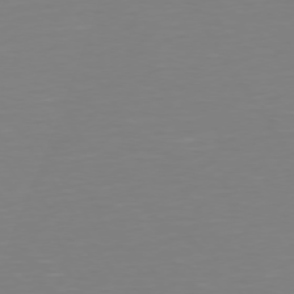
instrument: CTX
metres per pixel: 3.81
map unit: Hpe
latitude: 72.8191
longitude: -122.8380
